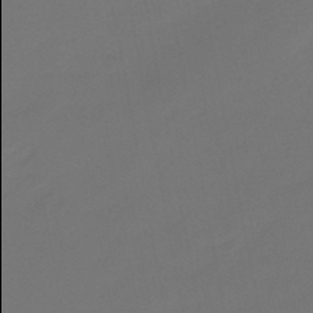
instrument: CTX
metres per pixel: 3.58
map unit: eHb
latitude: -47.3887
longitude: 86.0094
